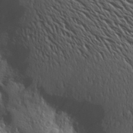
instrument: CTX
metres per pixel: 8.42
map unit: Aa
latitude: 26.7624
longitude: -144.2144
